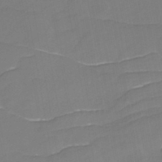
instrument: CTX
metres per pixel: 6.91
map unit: HNhu
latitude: -43.7288
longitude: 101.5399
